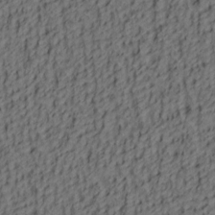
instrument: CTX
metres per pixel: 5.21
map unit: lAa
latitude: 4.5546
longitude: -114.4034
